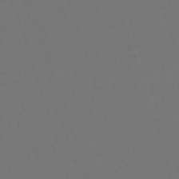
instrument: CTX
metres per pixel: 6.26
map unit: eHh
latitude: -63.5966
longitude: 51.7666
